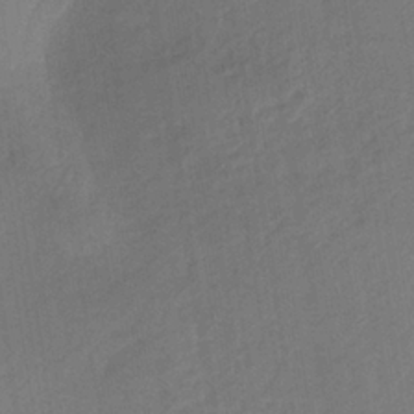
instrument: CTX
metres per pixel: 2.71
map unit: lHb
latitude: -34.7085
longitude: 67.1053
